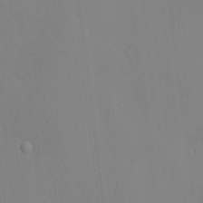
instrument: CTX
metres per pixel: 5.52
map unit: Htu
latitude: -6.9730
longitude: 175.4265
